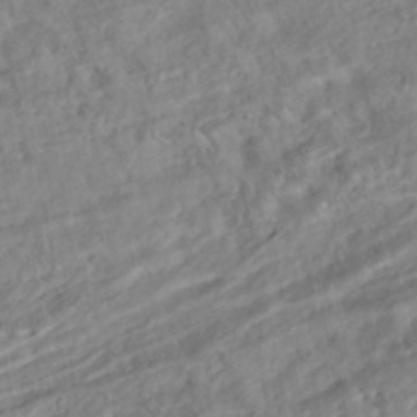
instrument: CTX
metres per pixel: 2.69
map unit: Nhe
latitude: -46.5196
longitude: 152.7463
